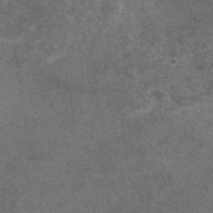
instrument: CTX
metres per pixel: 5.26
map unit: eAb
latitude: 47.1970
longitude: 109.3321
